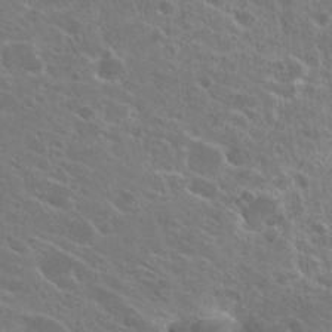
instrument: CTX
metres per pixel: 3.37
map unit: Hto
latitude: 24.4034
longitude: -39.4237
